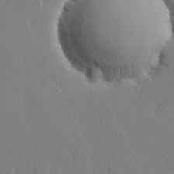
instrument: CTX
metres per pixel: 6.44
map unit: lHvf
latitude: 21.0081
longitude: 142.2928
